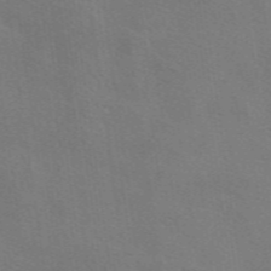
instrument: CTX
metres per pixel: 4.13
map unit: eAb
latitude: 50.7435
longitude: 112.8030
